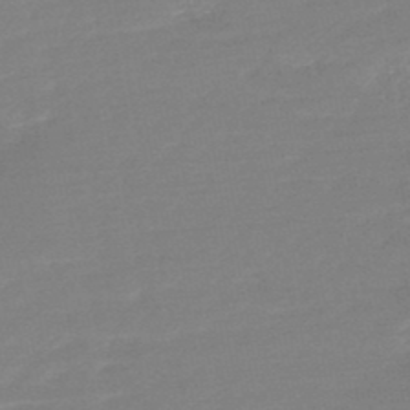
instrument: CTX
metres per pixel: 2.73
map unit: HNb
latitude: -48.1228
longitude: 58.0660
